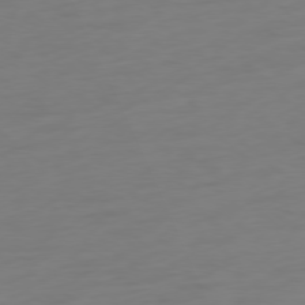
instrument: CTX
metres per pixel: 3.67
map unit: Ap
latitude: -78.5951
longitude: -67.1403
